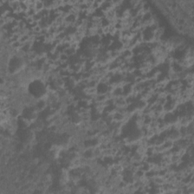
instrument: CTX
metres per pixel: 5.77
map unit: Nhu
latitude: 5.8394
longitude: -18.4223
